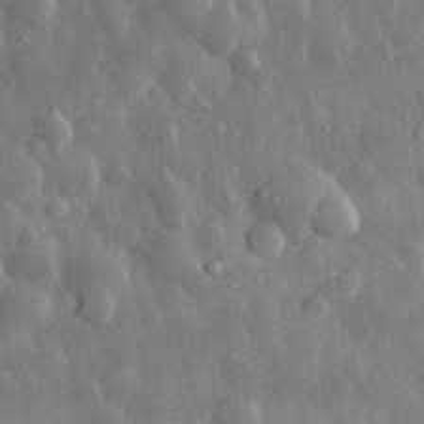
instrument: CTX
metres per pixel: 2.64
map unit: eHh
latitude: 32.9892
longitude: -80.4601
